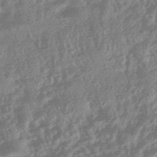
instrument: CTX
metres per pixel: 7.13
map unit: HNhu
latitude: -45.5588
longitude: 92.9164
